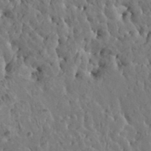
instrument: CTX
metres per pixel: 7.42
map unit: HNhu
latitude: 6.4601
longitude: -0.7246
